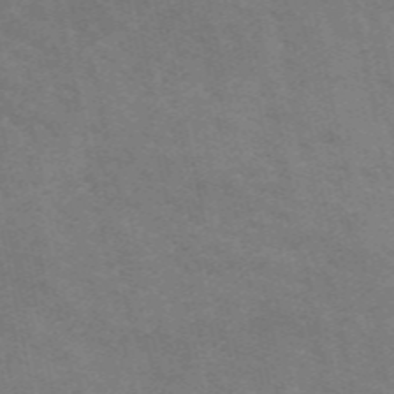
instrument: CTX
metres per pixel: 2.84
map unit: ANa
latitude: 49.5560
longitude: -72.3468
